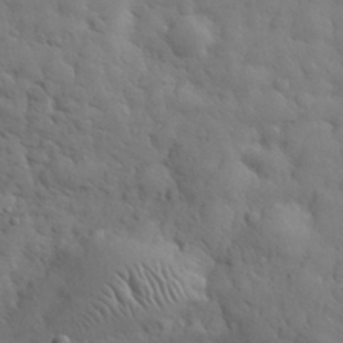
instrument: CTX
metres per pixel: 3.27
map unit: eHh
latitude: 31.6883
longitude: -69.3104
